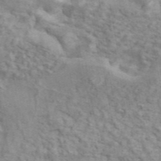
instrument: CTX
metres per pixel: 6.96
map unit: ANa
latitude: 46.0822
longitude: 29.9556
